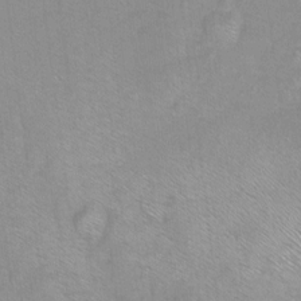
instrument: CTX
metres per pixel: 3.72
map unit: Ht
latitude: -9.3510
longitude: -36.4601
